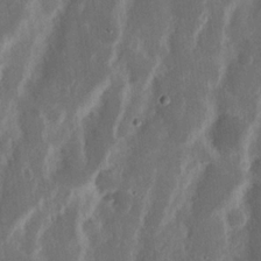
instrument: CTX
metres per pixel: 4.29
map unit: Nhu
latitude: 15.9528
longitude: -73.9528
